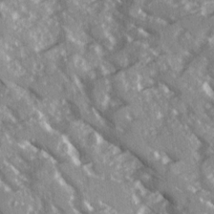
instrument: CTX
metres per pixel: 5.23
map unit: Ave
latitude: 16.2523
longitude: -130.4601
